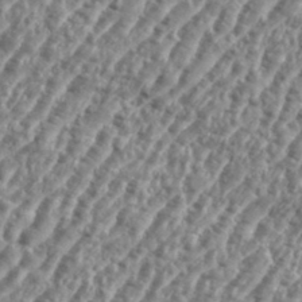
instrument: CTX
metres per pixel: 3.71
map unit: eHh
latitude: 35.6694
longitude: -135.1592
